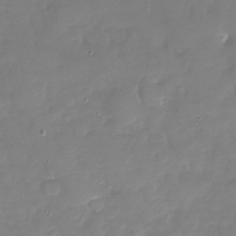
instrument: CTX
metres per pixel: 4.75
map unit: Nhu
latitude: -27.9178
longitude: -58.4979
